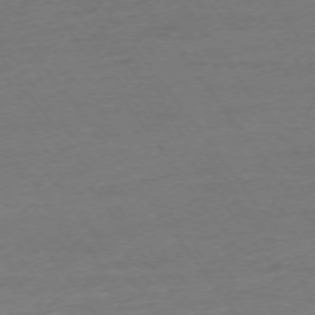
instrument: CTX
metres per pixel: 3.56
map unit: Ap
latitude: -74.2929
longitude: -79.3482
